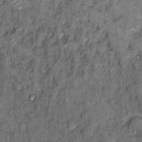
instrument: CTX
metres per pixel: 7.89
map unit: Hto
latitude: 13.9528
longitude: -34.4412
